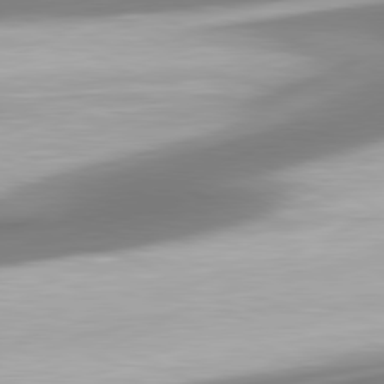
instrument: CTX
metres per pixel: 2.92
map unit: lApd
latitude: 80.4790
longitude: 178.4818
